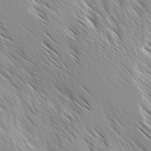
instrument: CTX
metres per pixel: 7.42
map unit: Ave
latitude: -1.6344
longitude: -112.4412
